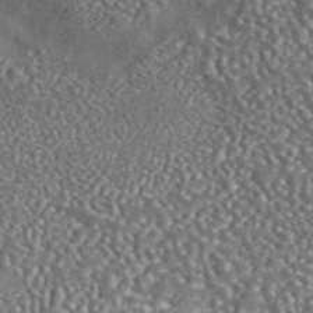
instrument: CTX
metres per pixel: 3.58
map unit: eAb
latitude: 43.0081
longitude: 105.4643
